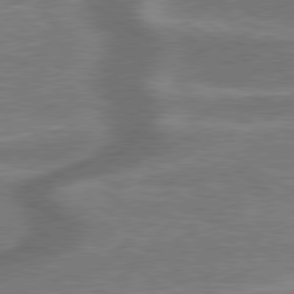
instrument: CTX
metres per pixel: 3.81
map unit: lApd
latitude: 79.7828
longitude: 171.4832
